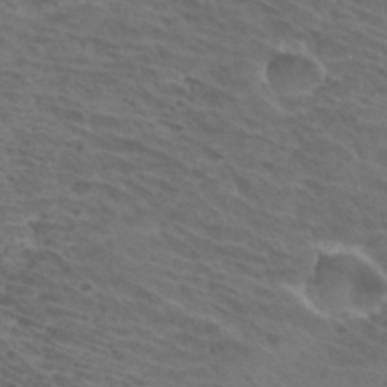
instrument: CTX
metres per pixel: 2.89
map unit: Hto
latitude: 32.6113
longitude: -44.2144
